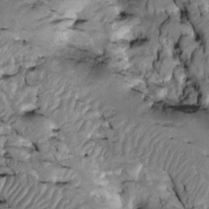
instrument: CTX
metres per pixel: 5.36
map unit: Htu
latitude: -2.2361
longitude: 149.1620
